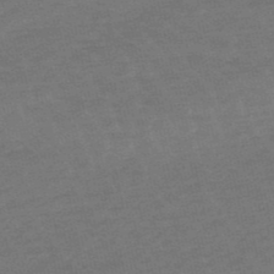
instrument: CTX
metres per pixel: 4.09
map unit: lHb
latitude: -49.2754
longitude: 83.1809
